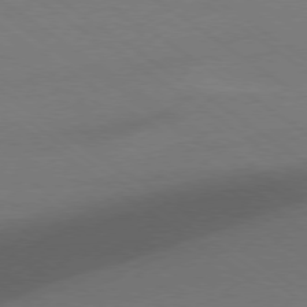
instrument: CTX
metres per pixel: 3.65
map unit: Ap
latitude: -79.1998
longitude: -55.0647
